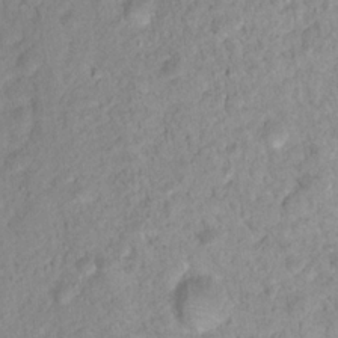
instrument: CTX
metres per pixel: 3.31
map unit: Nhu
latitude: 17.0081
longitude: -32.1389
